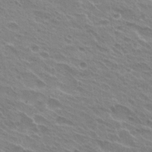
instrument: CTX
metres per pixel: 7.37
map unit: Hto
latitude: 25.5938
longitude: -36.4601
